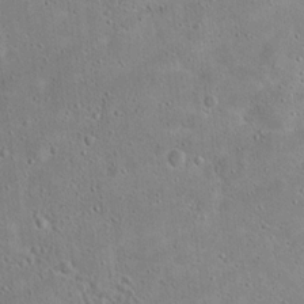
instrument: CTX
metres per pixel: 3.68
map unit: Hto
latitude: 16.0822
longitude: -37.9339
